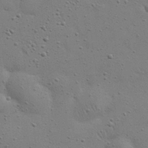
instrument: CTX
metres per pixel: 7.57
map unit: eHh
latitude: 24.5167
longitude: -69.3104
